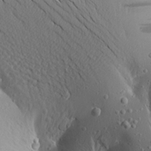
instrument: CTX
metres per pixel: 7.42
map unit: Aa
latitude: 19.3670
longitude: -148.3845
